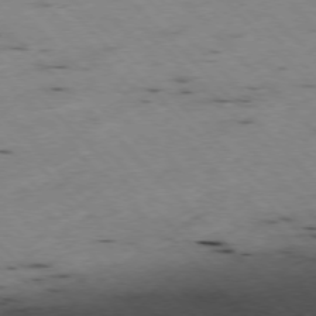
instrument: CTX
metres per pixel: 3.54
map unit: Ap
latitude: -76.8786
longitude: -60.1011
